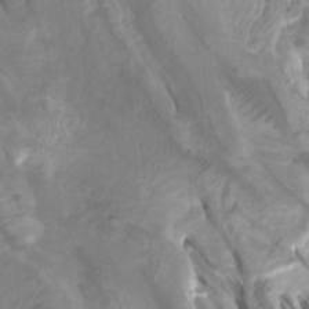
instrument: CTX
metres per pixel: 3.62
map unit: Htu
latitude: -6.2739
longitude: -76.2144
